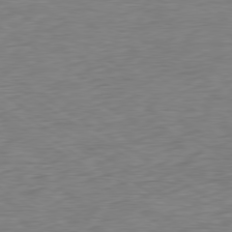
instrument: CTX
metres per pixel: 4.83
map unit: Hpe
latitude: -79.5399
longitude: 10.4629
